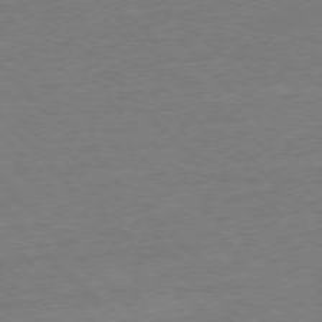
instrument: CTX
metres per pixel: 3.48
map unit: Ap
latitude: -77.4643
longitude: -94.9325
